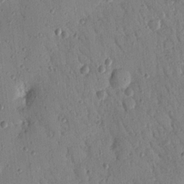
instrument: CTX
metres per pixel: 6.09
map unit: Nhu
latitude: 18.4790
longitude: -78.4034
